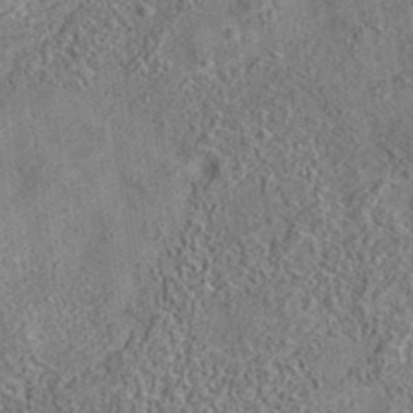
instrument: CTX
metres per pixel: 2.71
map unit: eAb
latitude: 35.5938
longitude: 109.3510
